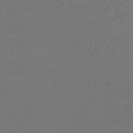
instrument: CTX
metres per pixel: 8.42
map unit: eHb
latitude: -32.8786
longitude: 69.8044
